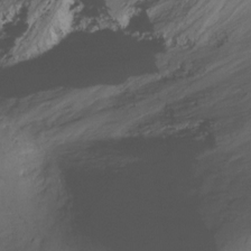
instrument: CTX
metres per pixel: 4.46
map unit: Ht
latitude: -17.3510
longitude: -45.7072
